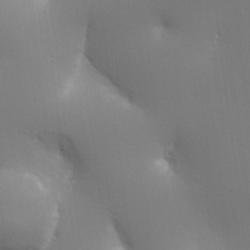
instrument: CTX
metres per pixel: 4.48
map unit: lHvf
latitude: 24.5167
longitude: 140.8975
